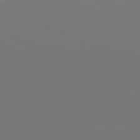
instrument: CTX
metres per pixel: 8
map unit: lApd
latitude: 81.7827
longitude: 147.4832
